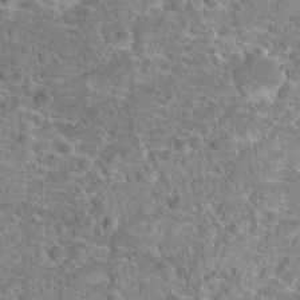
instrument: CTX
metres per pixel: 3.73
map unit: Hto
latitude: 19.4426
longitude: -42.9325
